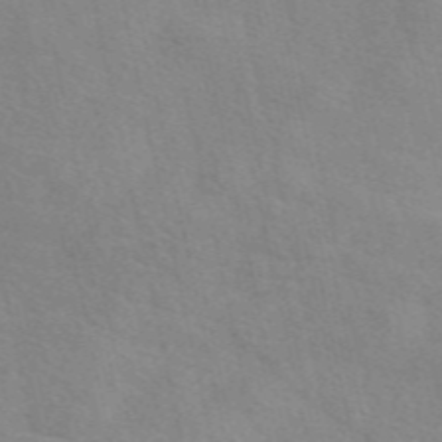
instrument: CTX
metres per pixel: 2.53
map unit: eAb
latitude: 49.8016
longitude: 120.3873
